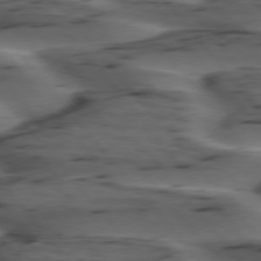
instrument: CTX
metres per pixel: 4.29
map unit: lApd
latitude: 75.6127
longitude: -70.8380
